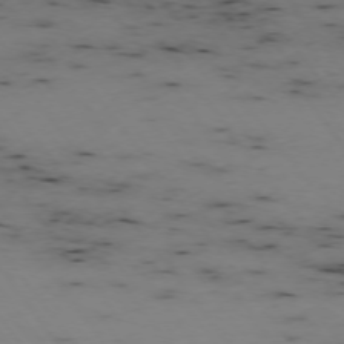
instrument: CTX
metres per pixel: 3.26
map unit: Hpe
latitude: -74.4818
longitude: 3.1809
